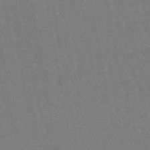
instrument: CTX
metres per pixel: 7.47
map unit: lHb
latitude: -46.5573
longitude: 78.4440
